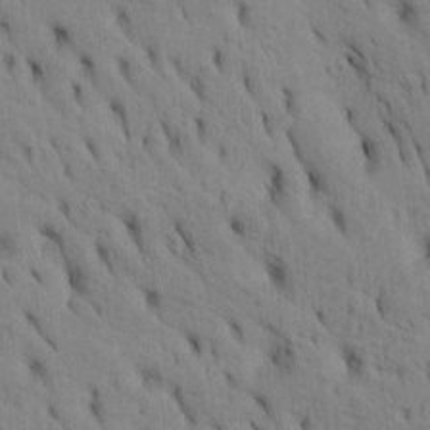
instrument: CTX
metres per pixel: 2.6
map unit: Htu
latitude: -3.8989
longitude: 152.5007
